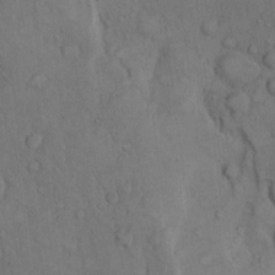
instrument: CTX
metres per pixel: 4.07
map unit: Hto
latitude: 10.2145
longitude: -60.7246
